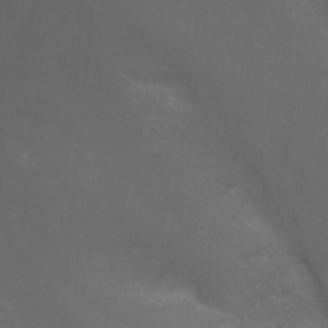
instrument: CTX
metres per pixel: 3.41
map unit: Nhu
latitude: -1.1054
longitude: -78.2145
